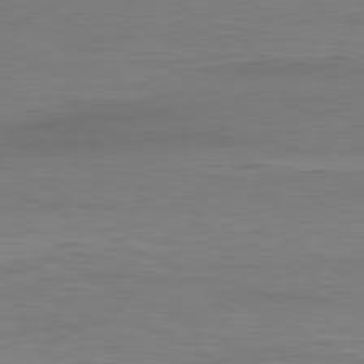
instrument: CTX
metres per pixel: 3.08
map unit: Hpe
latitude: -80.9353
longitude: 19.2565
